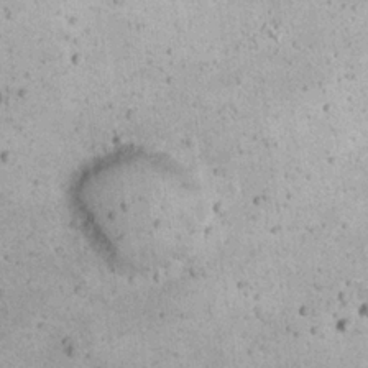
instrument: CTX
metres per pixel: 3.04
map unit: Nhu
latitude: 22.4412
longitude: -71.6127
